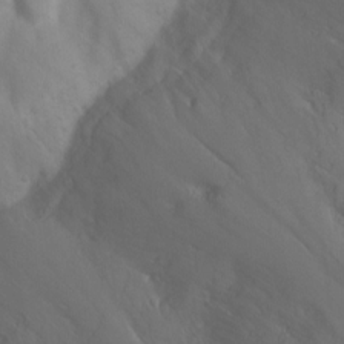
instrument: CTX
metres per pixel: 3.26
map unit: Ht
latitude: -0.0850
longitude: -18.4034
